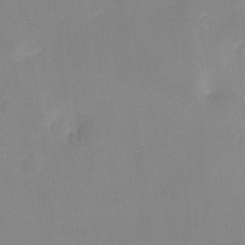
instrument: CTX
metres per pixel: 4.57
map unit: Nhu
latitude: -13.3699
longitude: -40.4601
